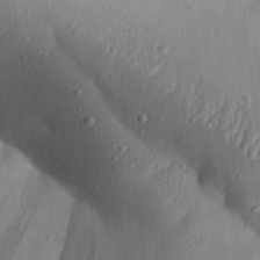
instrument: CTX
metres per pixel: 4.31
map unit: Aa
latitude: 31.1026
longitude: -133.9150
